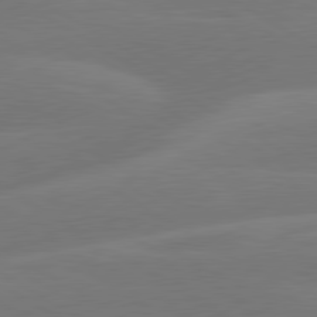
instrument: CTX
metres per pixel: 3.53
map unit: lApd
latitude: 79.9528
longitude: -143.8017
